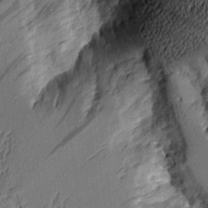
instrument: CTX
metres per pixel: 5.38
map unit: Aa
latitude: 8.5168
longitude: -129.0647
